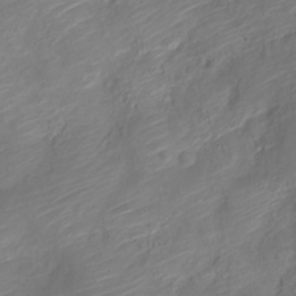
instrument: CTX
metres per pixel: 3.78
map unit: Nve
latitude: -19.3132
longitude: 107.9367
